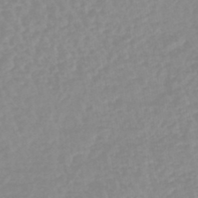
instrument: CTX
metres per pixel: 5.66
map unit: lHb
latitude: -44.1606
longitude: 78.9352
